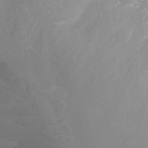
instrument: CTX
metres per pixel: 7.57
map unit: Nhu
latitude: -13.7100
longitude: -63.9717
